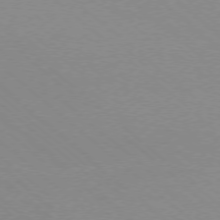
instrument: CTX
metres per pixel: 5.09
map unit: Ap
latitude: -77.9367
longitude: -90.7624
